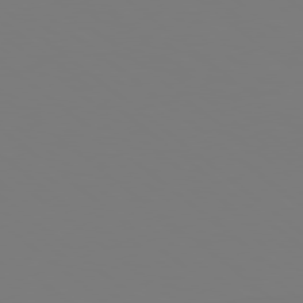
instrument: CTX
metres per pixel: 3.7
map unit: Hpe
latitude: 78.5546
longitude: -163.9717
